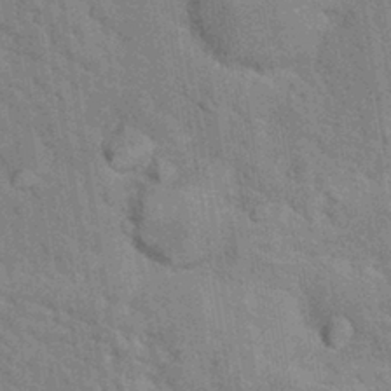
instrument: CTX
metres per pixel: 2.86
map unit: Hto
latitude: 16.1767
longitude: -35.9717
